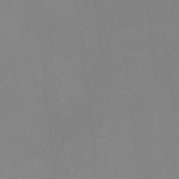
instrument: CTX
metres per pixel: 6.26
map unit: Nhu
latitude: -10.7274
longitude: -36.4979
